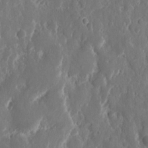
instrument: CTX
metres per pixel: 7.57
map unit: eHh
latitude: 11.5182
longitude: -71.0647
